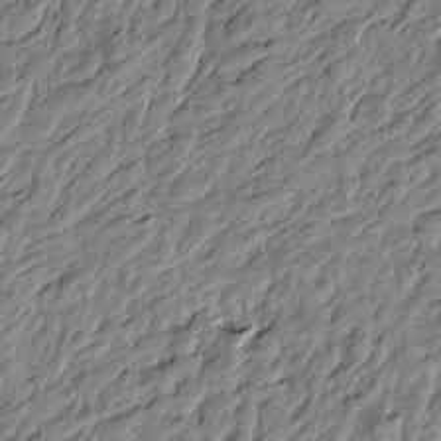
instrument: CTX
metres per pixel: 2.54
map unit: Htu
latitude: -3.5966
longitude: 179.6155
